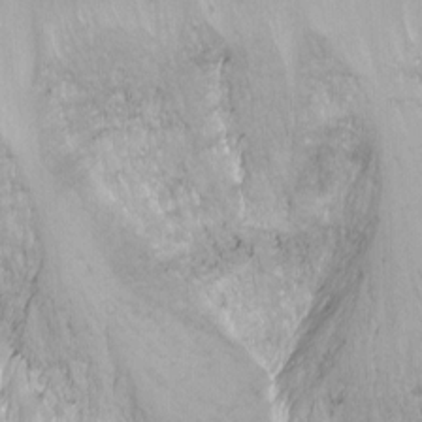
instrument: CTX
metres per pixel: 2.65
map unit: Ht
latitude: -15.1809
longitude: -43.6127
